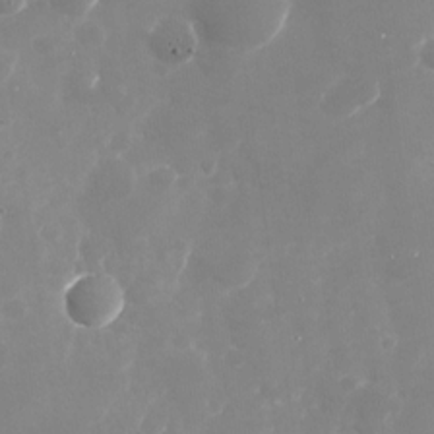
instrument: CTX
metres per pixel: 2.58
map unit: Nhu
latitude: -28.6707
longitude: -68.9136
